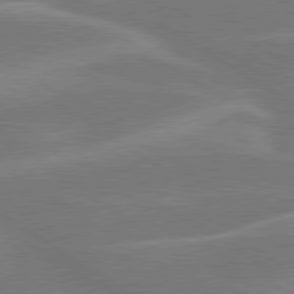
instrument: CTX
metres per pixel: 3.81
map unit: lApd
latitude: 79.8395
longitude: -122.8569
